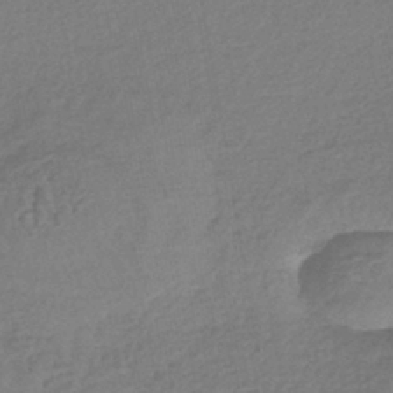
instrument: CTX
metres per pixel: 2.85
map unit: lHb
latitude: -40.9730
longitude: 69.4643
